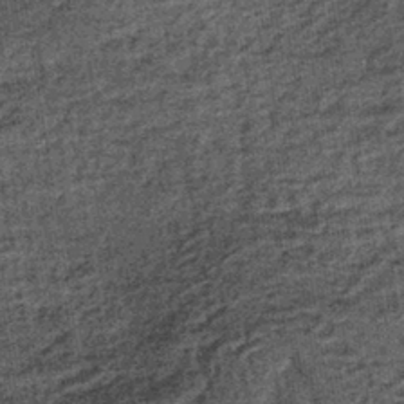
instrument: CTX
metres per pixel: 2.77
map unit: lHb
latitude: -39.7666
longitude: 65.8800
